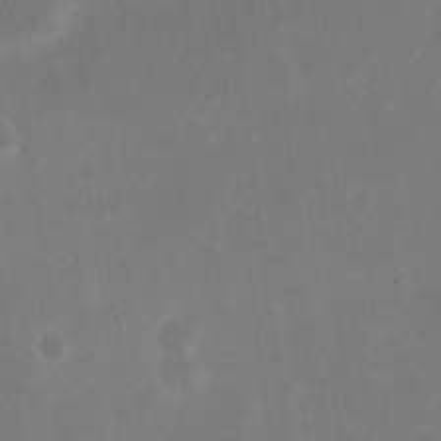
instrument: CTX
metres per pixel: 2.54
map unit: eHh
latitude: 20.0444
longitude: -70.6301
